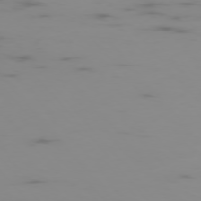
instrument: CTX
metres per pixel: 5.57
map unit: Hpe
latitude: -76.4062
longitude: -10.8758
